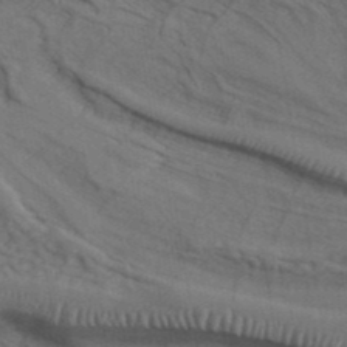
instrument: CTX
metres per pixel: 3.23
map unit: ANa
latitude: 41.9906
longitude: 55.8989
